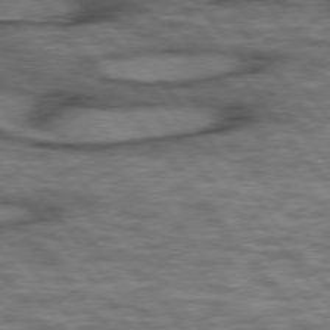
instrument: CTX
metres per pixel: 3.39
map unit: lApd
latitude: 75.4238
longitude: -48.7057
